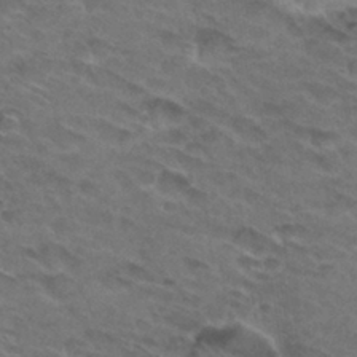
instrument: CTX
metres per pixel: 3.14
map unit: Hto
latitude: 32.2711
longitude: -45.7260
